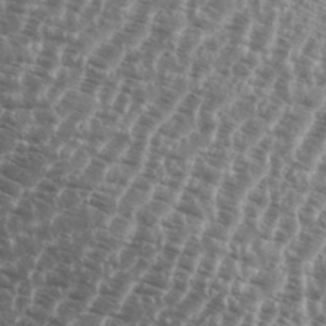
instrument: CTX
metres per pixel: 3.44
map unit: eHh
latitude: 37.0459
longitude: -135.8772
